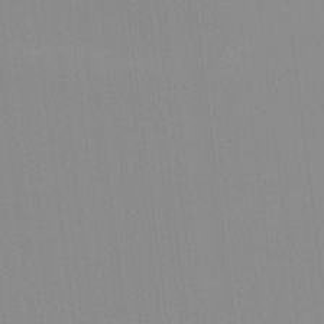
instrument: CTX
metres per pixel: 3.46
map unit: Nhu
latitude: -10.2362
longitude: -75.6316
